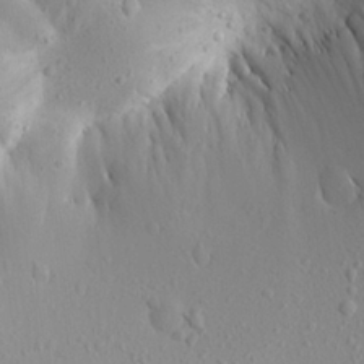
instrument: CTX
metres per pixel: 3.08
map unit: Aa
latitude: 19.7638
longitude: -148.3845
